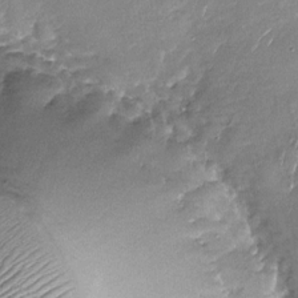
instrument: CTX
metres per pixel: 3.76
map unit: Nhu
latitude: -27.5966
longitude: -62.1956
